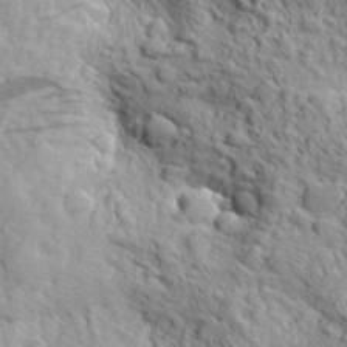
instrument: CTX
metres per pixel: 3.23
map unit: Aa
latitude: 23.4426
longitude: -143.8772
